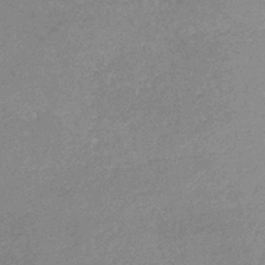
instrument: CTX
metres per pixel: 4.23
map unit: lHb
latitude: -32.5007
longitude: 69.0108
